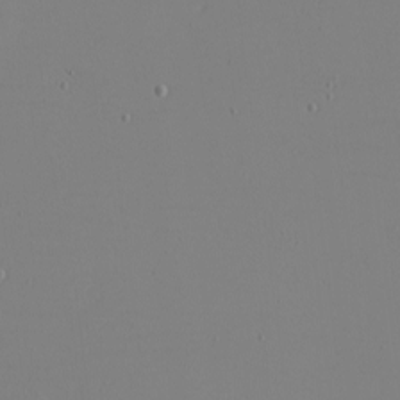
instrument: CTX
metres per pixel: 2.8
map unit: eHh
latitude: -5.9556
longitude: -80.8002
